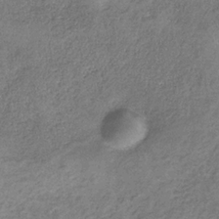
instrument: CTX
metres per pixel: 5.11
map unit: HNb
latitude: -32.1417
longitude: 59.2753
